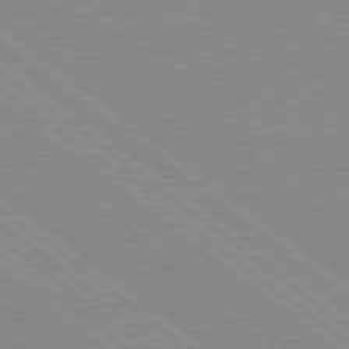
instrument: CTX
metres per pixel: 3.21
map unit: Hpe
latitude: 78.5735
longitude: -144.6679
